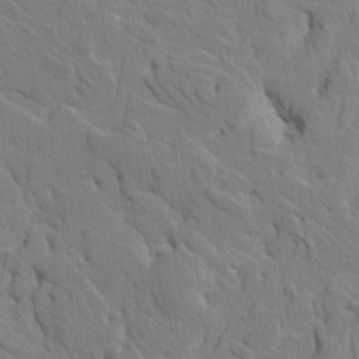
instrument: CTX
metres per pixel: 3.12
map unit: HNhu
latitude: 7.9339
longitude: -3.3859
